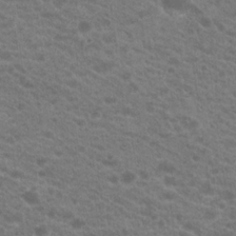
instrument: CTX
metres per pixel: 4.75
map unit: Hto
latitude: 20.8380
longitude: -38.3845
